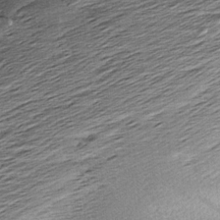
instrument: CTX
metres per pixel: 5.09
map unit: Aa
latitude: 8.2712
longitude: -140.9135
